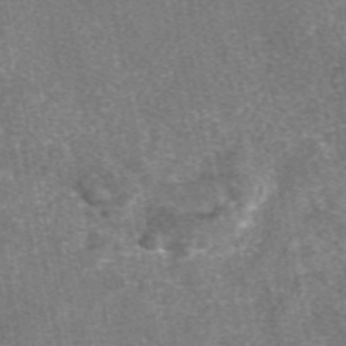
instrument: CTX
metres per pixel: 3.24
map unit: eAb
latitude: 48.1011
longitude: 108.2361
